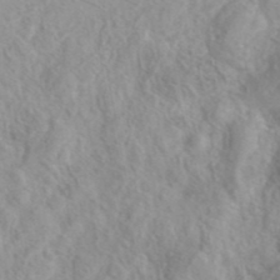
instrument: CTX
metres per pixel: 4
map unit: eAb
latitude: 40.5923
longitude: 105.3320
